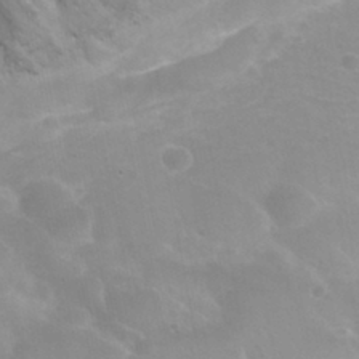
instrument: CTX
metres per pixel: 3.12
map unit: Nhu
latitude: 30.5357
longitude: -54.8569
